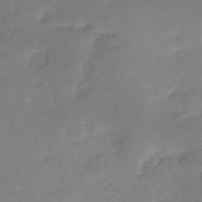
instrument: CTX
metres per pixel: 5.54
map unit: eHh
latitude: -39.4455
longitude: -28.0822
